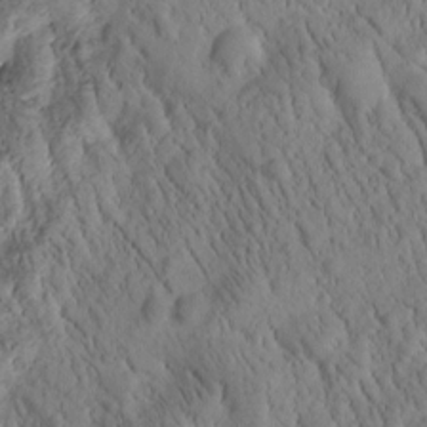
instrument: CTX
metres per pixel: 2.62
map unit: Htu
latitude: -1.4077
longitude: 173.7288
